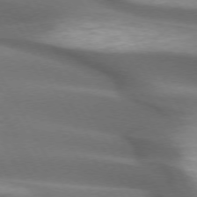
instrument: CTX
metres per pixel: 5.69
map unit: lApd
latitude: 72.9136
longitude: -51.0458
